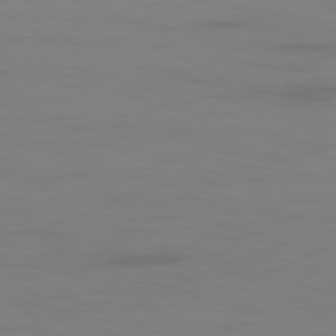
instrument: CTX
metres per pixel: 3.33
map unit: Ap
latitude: -79.6910
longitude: -93.5182
